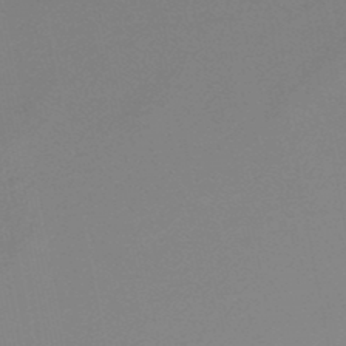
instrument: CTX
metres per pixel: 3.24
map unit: lHb
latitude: -48.6708
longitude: 69.2376
